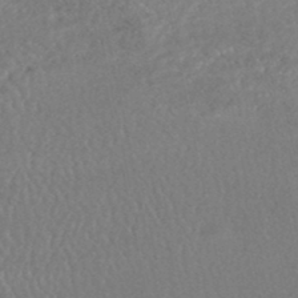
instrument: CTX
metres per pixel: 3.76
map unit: HNhu
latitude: -48.1228
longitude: 98.4629
